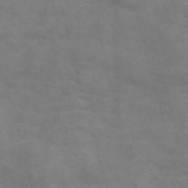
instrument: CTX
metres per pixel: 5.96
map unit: Nve
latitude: -58.5006
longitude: 66.7463
